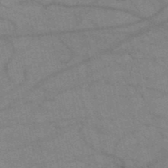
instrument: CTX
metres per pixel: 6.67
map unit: HNb
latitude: -52.2172
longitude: -43.1403
